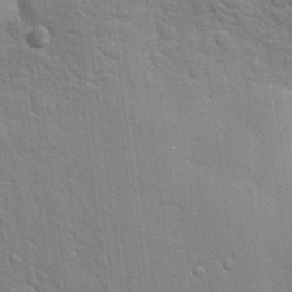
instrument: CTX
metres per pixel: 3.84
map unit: Hto
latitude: 18.7813
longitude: -51.8394
